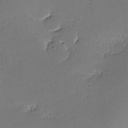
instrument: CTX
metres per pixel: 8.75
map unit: lHvf
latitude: -10.6708
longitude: -103.8016
